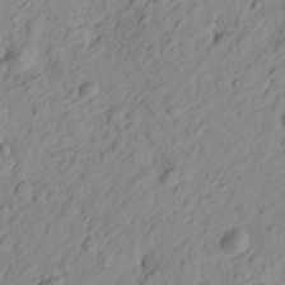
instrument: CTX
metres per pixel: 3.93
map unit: Htu
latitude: -0.1606
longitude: -175.2537
